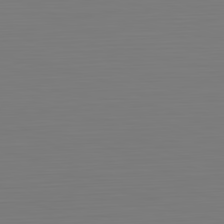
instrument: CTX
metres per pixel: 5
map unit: Hpe
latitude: -82.3306
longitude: 9.2943
